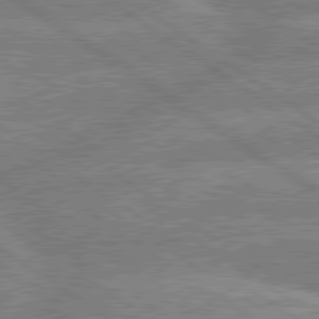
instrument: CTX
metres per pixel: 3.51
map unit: lApd
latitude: 79.6127
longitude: -157.4237
